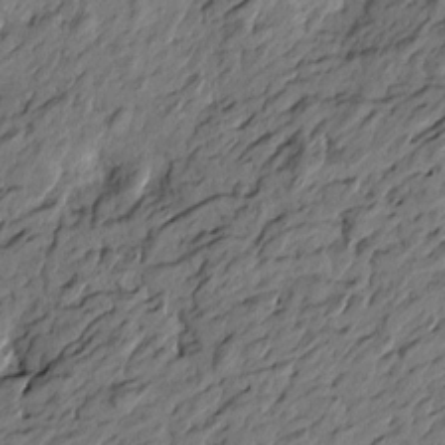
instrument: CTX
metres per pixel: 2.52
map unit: Htu
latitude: -2.4440
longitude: -179.3860
